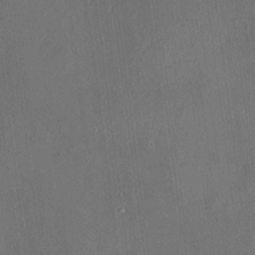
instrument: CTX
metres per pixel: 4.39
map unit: HNhu
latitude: 5.5938
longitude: 7.1431
